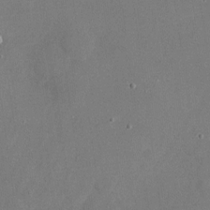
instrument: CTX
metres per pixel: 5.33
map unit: Nhu
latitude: -24.6329
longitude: -70.6679
